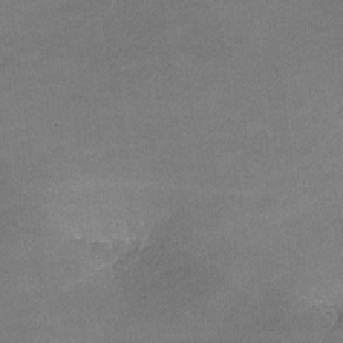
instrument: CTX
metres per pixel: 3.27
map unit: lHvf
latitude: -10.7085
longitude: -103.0080
